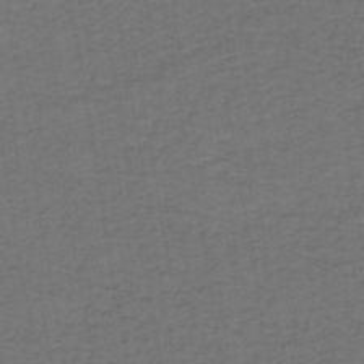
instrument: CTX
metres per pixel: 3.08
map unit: lHb
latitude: -43.4265
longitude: 53.3131
